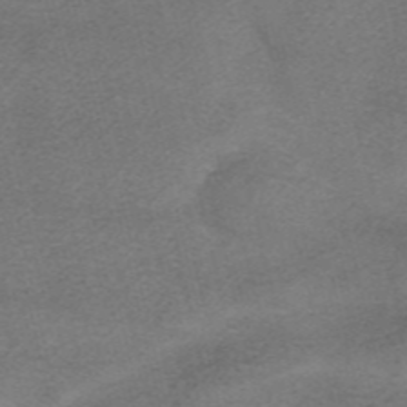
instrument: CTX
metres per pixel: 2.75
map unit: HNhu
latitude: -40.3306
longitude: 104.1228
